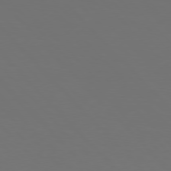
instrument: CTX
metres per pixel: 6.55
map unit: Hpe
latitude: 76.9136
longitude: -167.3670
